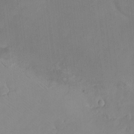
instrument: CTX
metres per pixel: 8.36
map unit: eHh
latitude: -8.5574
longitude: -69.1970
